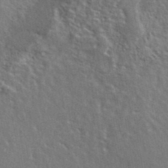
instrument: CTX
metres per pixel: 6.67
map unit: ANa
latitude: 41.1592
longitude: 51.3887
